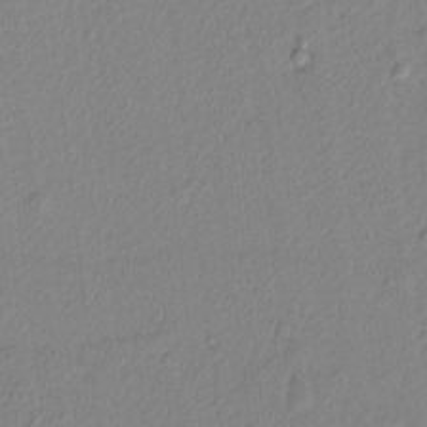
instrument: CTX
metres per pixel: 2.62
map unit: lAvf
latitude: 6.8947
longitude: 166.2928
